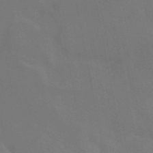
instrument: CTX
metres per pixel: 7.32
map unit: eAb
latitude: 46.0255
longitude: 121.1242
